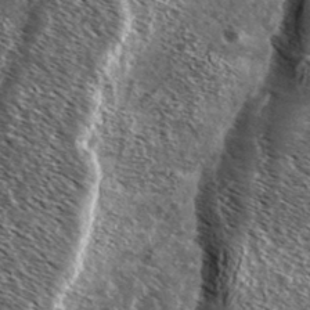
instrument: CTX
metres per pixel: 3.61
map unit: Ave
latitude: 37.4049
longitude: -110.3279
